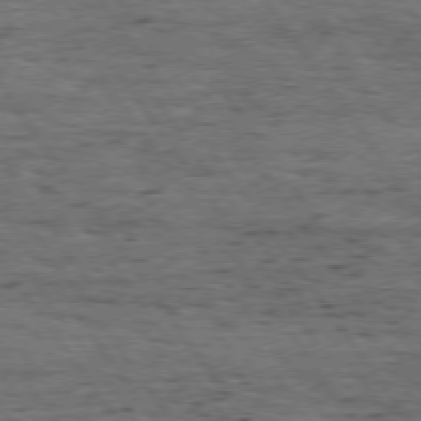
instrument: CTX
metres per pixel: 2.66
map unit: Hpe
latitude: 74.4979
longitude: -151.9528
